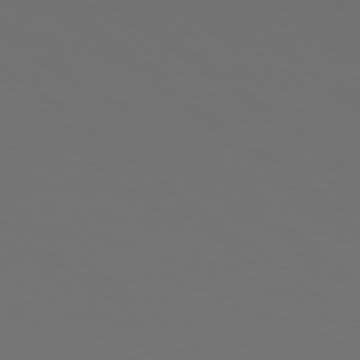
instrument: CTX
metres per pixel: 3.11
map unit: Hpe
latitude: 78.4979
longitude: -175.2537
